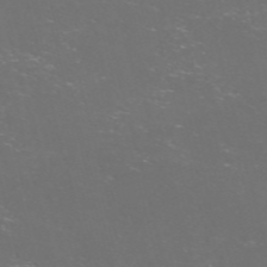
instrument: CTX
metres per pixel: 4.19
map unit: Nve
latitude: -57.6155
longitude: 52.4818
